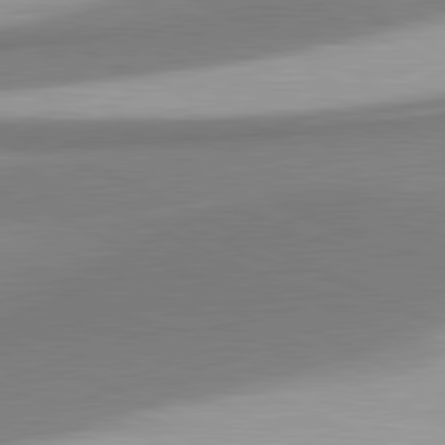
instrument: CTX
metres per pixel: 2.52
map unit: lApd
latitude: 81.4237
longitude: 167.0486
